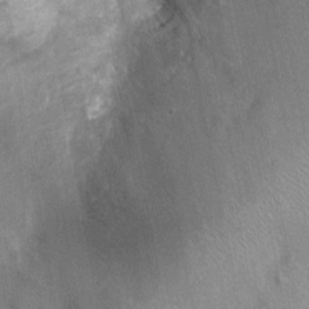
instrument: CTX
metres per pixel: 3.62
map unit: Ht
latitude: 3.1970
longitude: -19.2159
